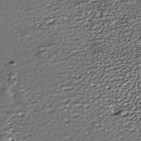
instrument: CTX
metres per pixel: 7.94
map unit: Nhe
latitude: -39.0109
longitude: -117.0647
